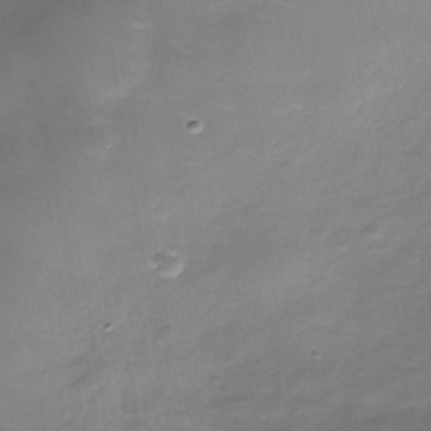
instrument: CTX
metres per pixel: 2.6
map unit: Nhe
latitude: -35.5966
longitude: -90.1956
